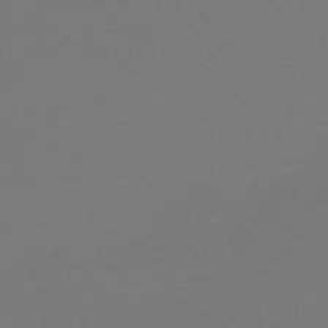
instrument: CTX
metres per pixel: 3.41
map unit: eHb
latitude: -50.5763
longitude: 69.0108
